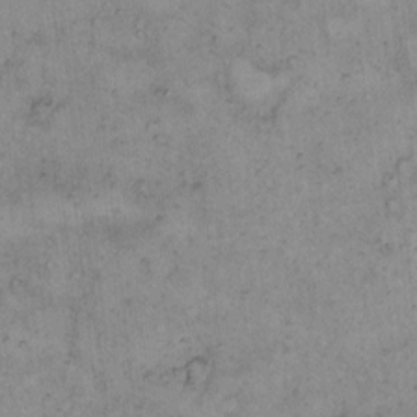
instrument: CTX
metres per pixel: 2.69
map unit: Hto
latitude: 8.8002
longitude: -59.8961
